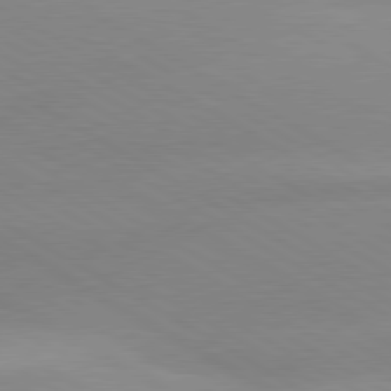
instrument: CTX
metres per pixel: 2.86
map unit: lApd
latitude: 80.1956
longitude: -146.8002
